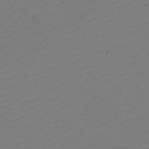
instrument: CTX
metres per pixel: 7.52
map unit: eHh
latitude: -2.3495
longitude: -74.4601
